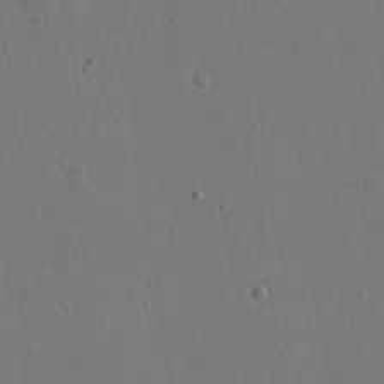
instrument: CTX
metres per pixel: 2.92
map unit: eHh
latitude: 16.1767
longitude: -70.1011
